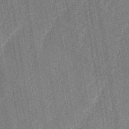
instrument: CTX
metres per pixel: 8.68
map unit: lAa
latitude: -3.1431
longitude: -129.4426
